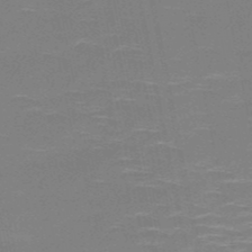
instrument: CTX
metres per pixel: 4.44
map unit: HNb
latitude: -51.1053
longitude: -45.5749
